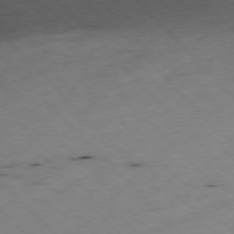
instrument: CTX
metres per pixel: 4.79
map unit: Ap
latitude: -76.9542
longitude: -60.3845
